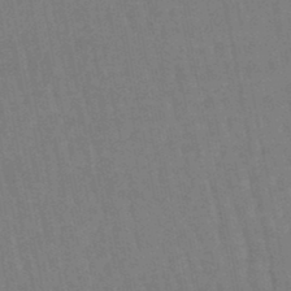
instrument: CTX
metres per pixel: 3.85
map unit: eHb
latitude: -46.6140
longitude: 78.6707
